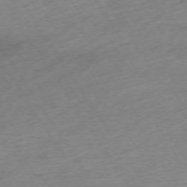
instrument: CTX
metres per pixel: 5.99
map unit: Ap
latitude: -73.3698
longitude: -68.2145
